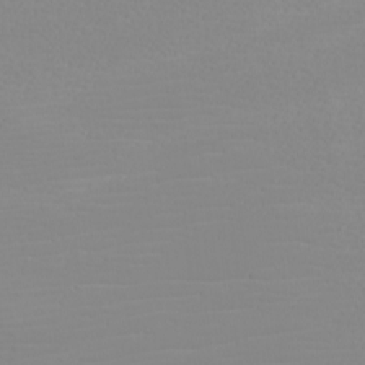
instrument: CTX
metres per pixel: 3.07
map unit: eHh
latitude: -5.9367
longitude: -86.5923
